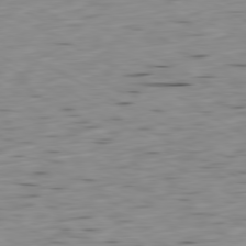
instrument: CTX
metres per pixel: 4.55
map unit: Ap
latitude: -80.6519
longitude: -70.4979
